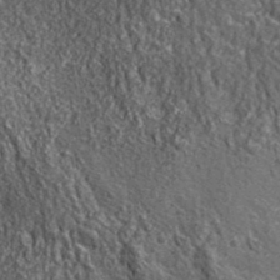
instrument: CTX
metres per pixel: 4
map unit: ANa
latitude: 40.5167
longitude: -89.7450
